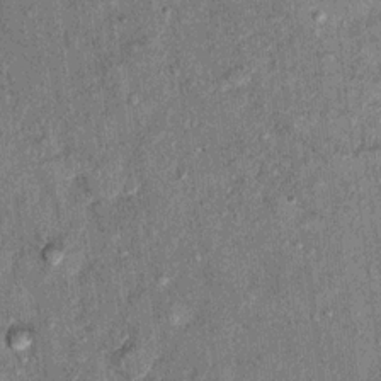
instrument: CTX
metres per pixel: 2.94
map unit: Hto
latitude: 11.1025
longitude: -37.5371
